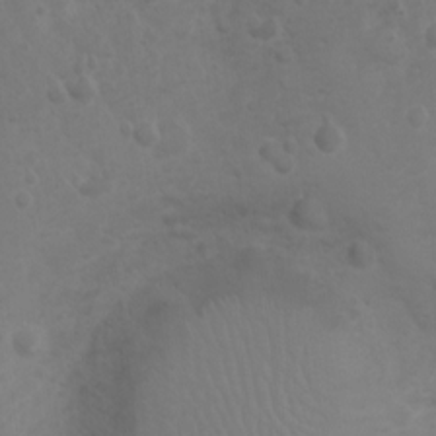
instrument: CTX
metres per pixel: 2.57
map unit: Nhu
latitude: 2.4034
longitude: -14.9703
